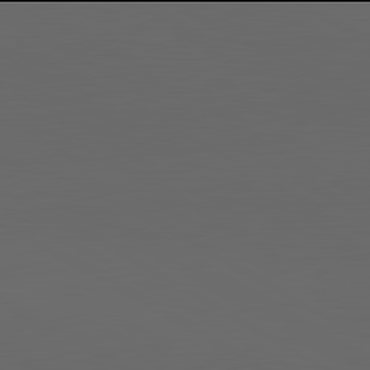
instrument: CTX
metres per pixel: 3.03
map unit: lApd
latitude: 81.9906
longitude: 131.8422
